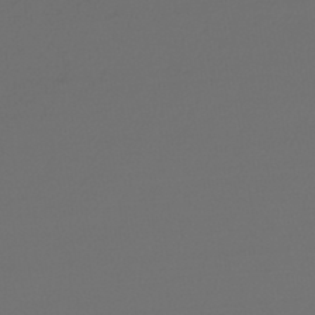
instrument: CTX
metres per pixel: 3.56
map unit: lHb
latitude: -47.2187
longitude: 63.7288
